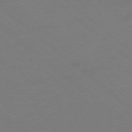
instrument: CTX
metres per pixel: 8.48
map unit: Ap
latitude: -78.3306
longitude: -56.4789
